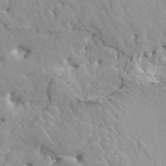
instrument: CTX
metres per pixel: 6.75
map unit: HNhu
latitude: 3.9339
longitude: 6.5762
